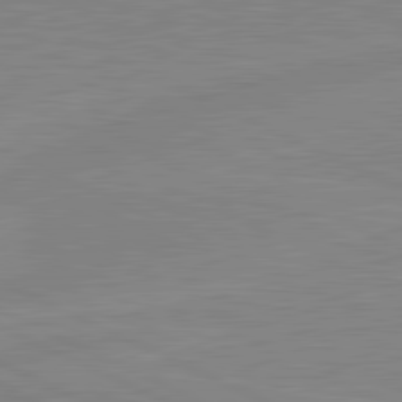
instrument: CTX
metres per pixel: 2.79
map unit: lApd
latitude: 81.7072
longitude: -172.1010
